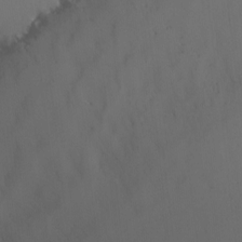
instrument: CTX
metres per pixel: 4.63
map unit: Nhu
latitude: -15.6911
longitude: -50.5545
